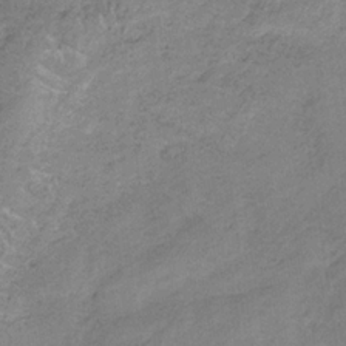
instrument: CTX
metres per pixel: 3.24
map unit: HNb
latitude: -33.7856
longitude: 59.1620
